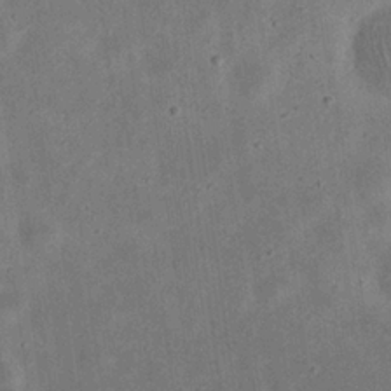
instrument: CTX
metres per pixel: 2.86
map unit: eHh
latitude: 23.8772
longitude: -68.8947
